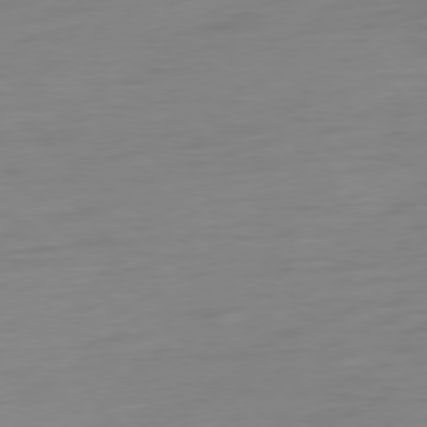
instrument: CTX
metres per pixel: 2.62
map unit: Ap
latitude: -77.4454
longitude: -78.0633
